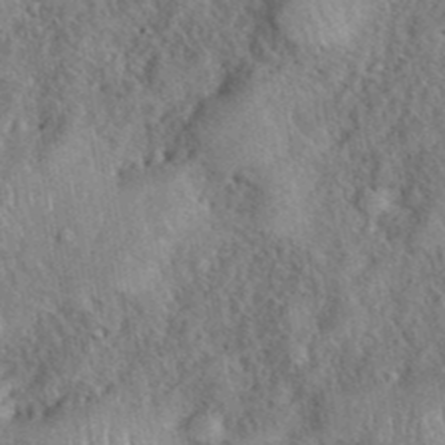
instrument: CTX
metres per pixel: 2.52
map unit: eHh
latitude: 40.4601
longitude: -56.2711
